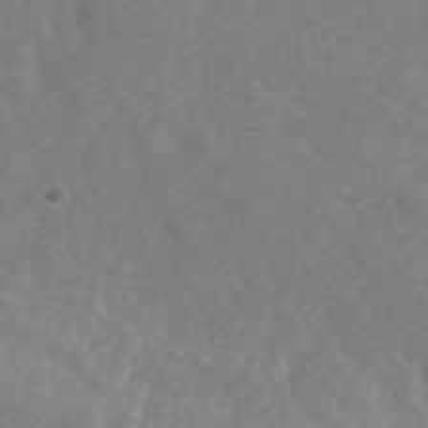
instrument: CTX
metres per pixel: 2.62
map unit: ANa
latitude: 42.5168
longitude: 29.0487
